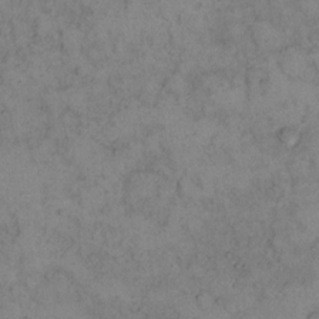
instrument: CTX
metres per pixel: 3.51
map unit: eHh
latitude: 13.7261
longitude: -63.1403
